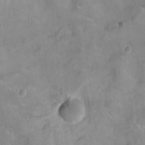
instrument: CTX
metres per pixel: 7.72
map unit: Ht
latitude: -4.8975
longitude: -15.0837
